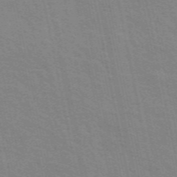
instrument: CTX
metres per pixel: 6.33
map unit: ANa
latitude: 49.3104
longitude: -75.9906
